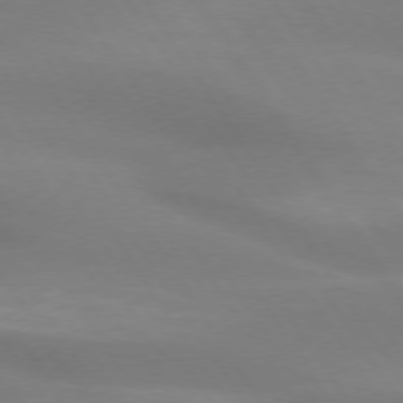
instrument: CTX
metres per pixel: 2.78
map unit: lApd
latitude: 73.9906
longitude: -48.9325
